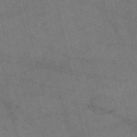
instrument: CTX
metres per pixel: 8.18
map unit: eAb
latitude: 49.1403
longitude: 112.4440
